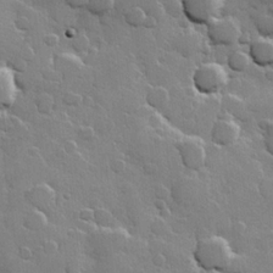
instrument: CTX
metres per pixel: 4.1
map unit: Hve
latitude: 23.4804
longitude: 149.0676
